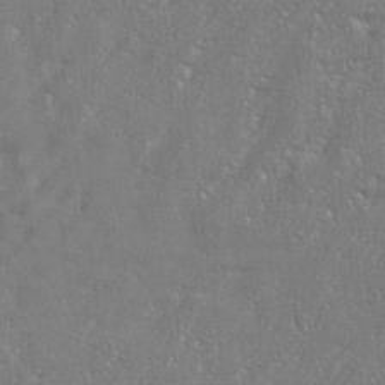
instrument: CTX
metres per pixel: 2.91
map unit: eHh
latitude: 36.1200
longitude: -132.5168
